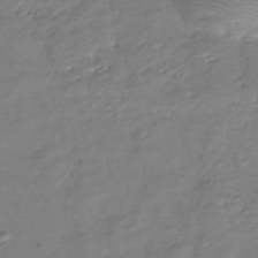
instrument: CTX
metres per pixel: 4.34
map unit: eHh
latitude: -39.8045
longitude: -28.5168
